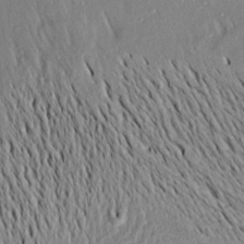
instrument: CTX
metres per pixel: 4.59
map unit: Aa
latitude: 18.1389
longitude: -148.7246
